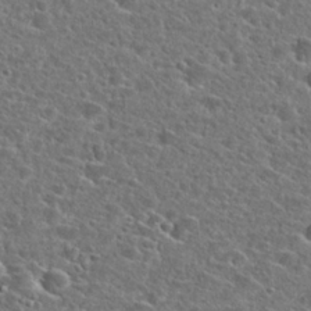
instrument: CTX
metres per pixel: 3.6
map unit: Hto
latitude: 24.8757
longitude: -46.8947
